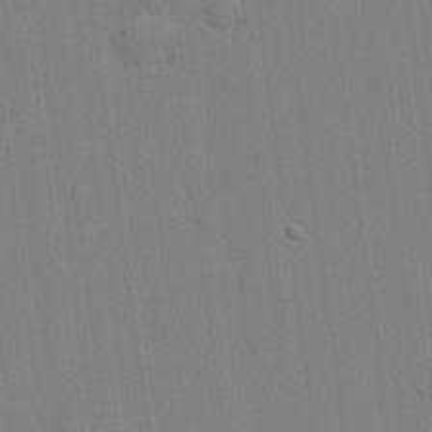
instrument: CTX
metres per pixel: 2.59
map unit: lHvf
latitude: 21.0459
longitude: 142.6140
